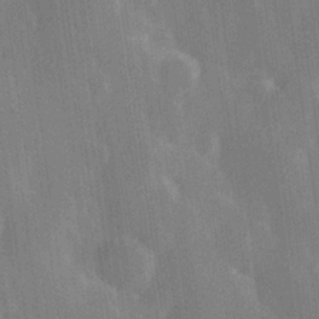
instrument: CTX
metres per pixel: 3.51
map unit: Hve
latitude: 28.4790
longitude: 147.4265
